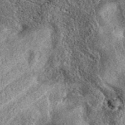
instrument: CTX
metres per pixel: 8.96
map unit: eAb
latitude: 37.7072
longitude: 110.6141
